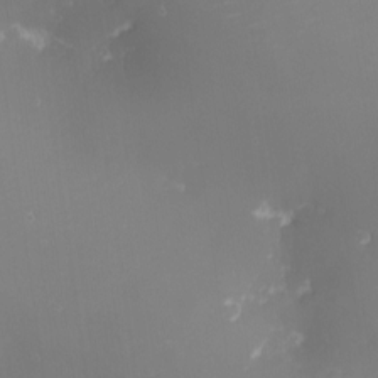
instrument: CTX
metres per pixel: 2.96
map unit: eHh
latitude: -1.3132
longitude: -80.1011
